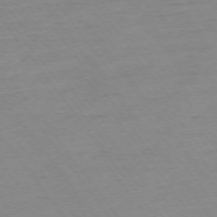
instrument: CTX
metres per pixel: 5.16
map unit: Ap
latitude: -75.3132
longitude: -80.7813
